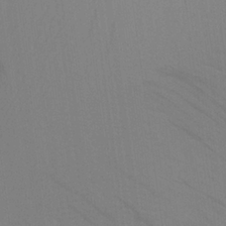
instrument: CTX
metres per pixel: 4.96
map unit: Aa
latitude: 25.1403
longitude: -145.4237
